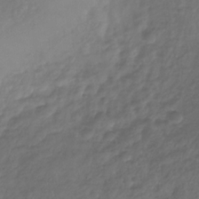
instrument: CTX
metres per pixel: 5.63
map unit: Nhu
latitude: -30.5762
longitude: -59.4049
